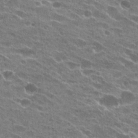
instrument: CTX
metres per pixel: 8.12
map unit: Hto
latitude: 24.0822
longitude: -42.3089
